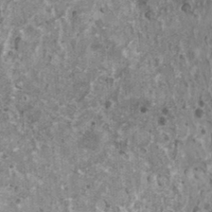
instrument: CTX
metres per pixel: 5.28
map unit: HNhu
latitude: 1.7827
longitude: 5.1620
